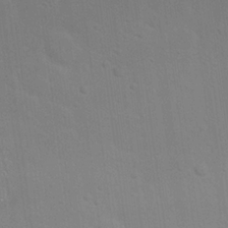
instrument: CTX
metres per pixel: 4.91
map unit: Nhu
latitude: 23.2537
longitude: -71.4237
